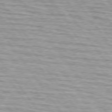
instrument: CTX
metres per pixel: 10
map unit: lApd
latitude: 74.8191
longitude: -75.4993
